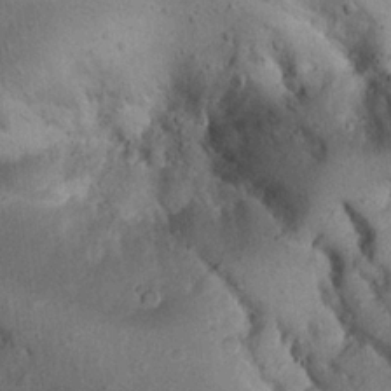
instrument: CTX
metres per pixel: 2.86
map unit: Nhu
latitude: 22.3278
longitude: -71.4615
